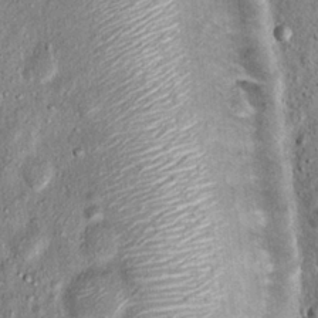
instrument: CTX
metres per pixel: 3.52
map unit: Hto
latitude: 15.2537
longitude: -35.3670
